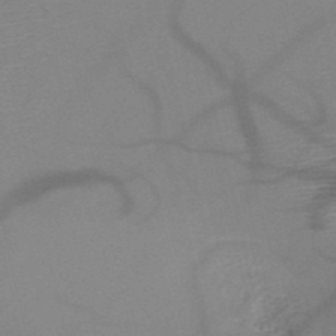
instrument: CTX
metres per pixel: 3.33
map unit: HNb
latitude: -50.9353
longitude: -46.2334
